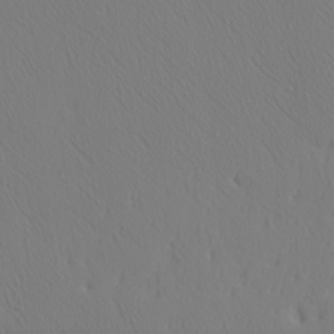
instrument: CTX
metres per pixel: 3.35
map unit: Ave
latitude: 23.7072
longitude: -135.5371
